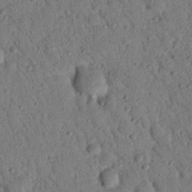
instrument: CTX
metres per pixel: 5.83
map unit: Nhu
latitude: 22.4223
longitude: -76.6112
